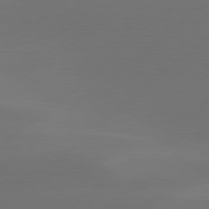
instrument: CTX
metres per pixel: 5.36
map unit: Hpe
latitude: 78.3656
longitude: -130.8002
